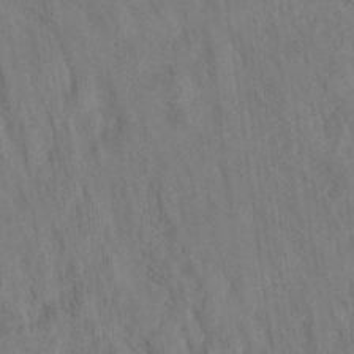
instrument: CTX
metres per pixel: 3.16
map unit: eHh
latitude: 24.5923
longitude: -80.2522
